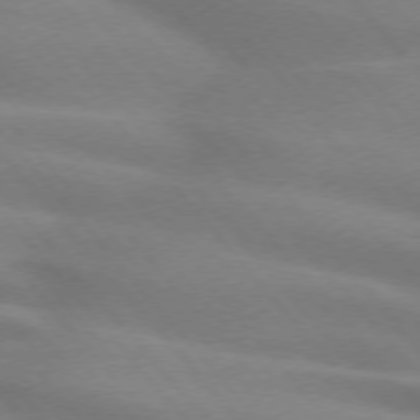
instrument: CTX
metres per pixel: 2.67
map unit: lApd
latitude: 73.9717
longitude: -60.9513
